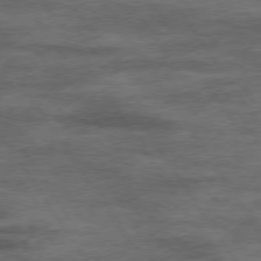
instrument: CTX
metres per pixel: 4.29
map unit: Hpe
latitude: 74.4601
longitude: -142.1578
